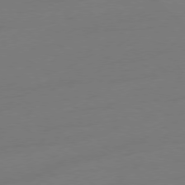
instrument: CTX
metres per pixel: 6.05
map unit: Ap
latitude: -79.1809
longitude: -65.1214
